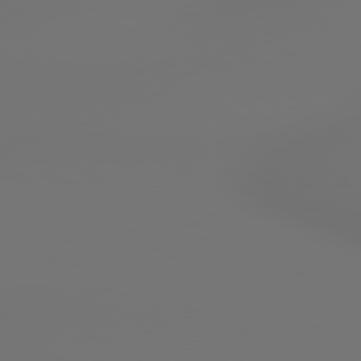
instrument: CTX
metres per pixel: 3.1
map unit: lApd
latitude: 79.1214
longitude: 178.1983
